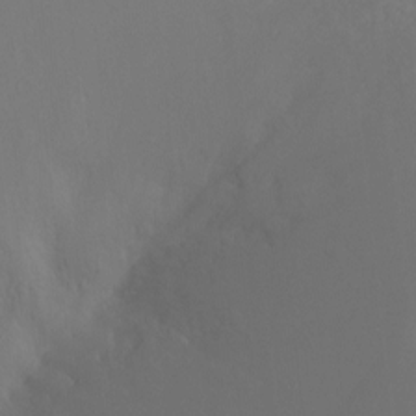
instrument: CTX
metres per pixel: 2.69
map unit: Nhu
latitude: -13.3699
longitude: -70.7057
